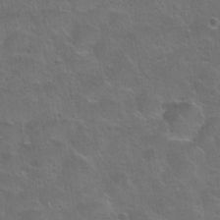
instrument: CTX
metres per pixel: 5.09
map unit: Hto
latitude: 24.4034
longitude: -51.2914
